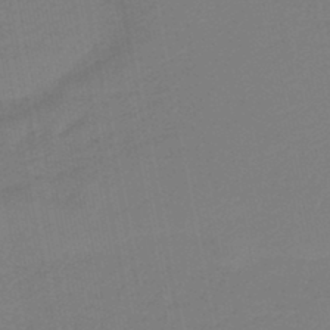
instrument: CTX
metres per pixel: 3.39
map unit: HNb
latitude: -46.5007
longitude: 55.6533
